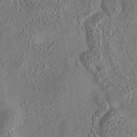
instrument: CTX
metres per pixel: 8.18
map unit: eAb
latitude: 35.5371
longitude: 110.7274
